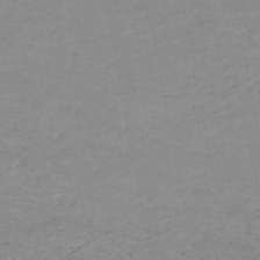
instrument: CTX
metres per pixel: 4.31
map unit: HNb
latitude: -51.5777
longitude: -51.9906
